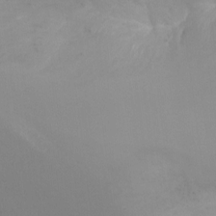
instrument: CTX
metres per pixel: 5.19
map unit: Ht
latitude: -1.0865
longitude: -18.4979
